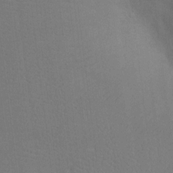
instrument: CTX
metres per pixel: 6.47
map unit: Ht
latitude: -7.8422
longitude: -33.9339
